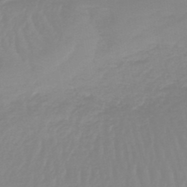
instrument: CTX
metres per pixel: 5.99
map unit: lHb
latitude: -44.1984
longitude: 63.7477
